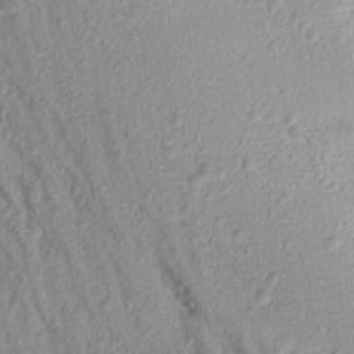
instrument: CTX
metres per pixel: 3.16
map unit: Aa
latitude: 17.2726
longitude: -146.7058
